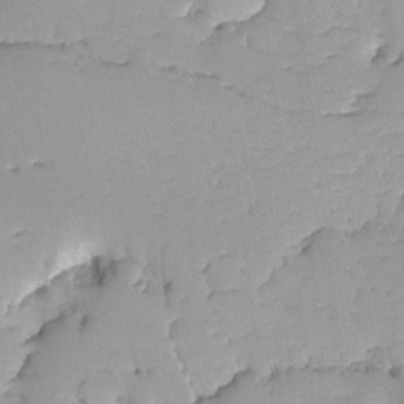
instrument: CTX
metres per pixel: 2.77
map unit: Ave
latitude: -9.1998
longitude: -117.1403
